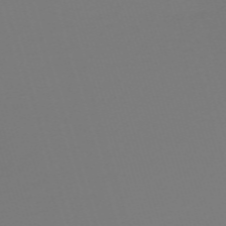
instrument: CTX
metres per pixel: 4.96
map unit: eHh
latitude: -61.5399
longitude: 51.6722
